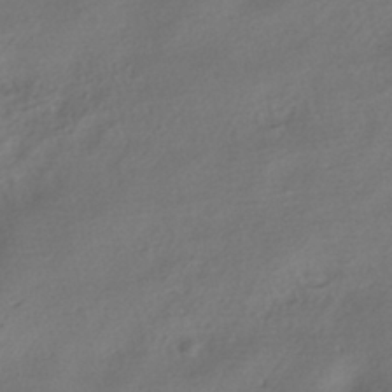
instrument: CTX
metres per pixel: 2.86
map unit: HNhu
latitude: -40.0283
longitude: 98.6896
